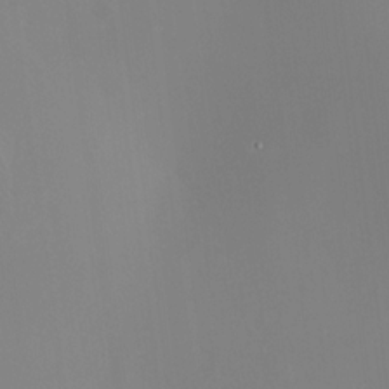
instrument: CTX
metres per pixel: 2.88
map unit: HNhu
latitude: 11.7639
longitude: 11.5021
